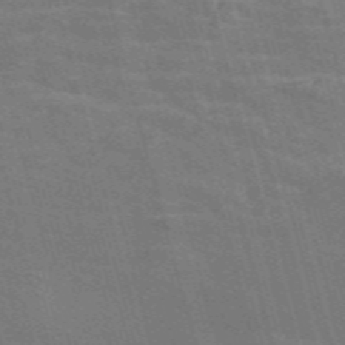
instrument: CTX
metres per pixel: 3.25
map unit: Nve
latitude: -58.7652
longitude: 62.6518
